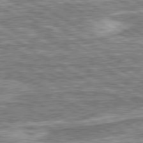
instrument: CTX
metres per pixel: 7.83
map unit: lApd
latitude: 80.7057
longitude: 172.8030
